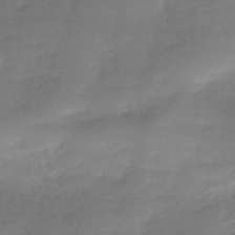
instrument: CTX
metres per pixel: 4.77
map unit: HNhu
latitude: -42.9919
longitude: 94.7085
